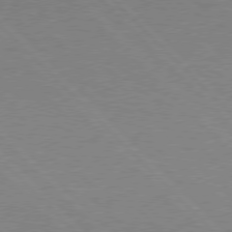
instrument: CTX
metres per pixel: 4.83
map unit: Hpe
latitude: 76.6301
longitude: -156.5356
